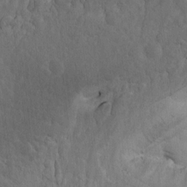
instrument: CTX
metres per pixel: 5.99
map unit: Htu
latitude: -5.2187
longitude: 156.7463
